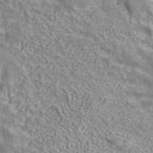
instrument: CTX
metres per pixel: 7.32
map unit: ANa
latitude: 41.4237
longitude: 16.5763
